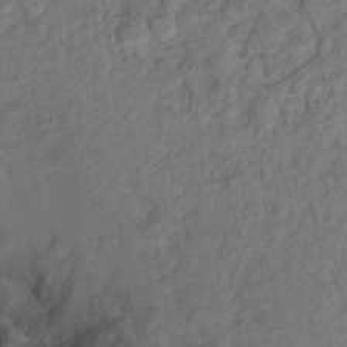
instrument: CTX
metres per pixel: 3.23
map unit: Hto
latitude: 13.8395
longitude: -38.5924
